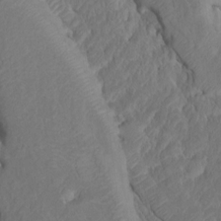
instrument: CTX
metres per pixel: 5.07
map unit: Htu
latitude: -6.5762
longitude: 145.1053
